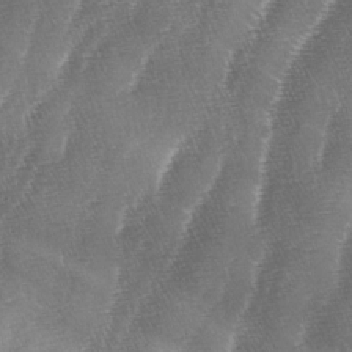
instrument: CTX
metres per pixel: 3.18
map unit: lAa
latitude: -4.9352
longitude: -129.1403
